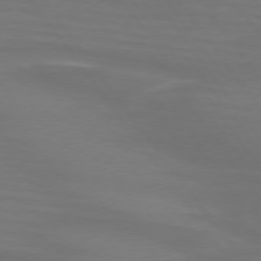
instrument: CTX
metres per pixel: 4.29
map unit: lApd
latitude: 74.4412
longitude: -79.7261
